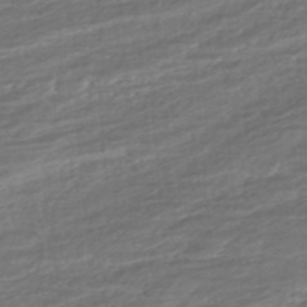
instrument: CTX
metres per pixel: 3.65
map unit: ANa
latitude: -45.3132
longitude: 105.2376
